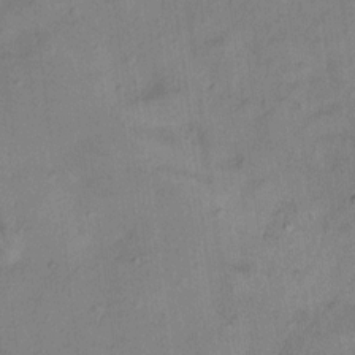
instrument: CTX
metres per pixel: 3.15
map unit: Nhu
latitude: 11.5749
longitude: -28.9702
